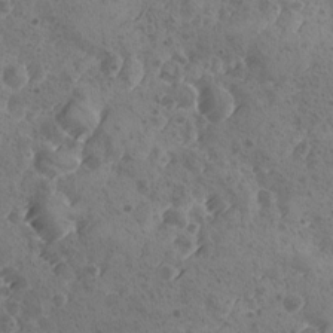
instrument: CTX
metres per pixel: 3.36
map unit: Ave
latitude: -8.6518
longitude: -118.2711
